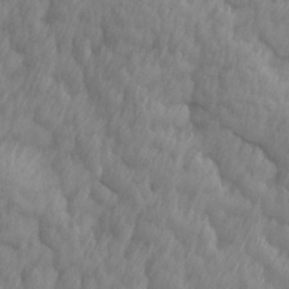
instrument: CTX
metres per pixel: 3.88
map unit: Ave
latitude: 13.1025
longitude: -106.0633
